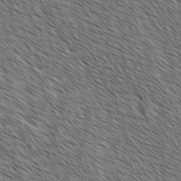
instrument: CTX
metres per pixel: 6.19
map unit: lAvf
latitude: -1.8801
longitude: -113.4993
